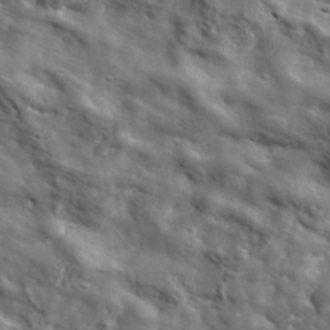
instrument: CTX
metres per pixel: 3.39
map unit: lHvf
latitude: 36.6302
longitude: -86.2711
